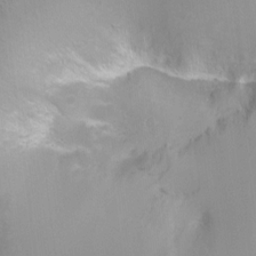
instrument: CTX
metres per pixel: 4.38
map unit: Hto
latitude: -4.8597
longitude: -35.4615
